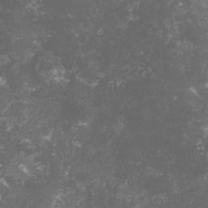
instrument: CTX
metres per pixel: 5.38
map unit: lHvf
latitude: -14.9542
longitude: -99.3481
